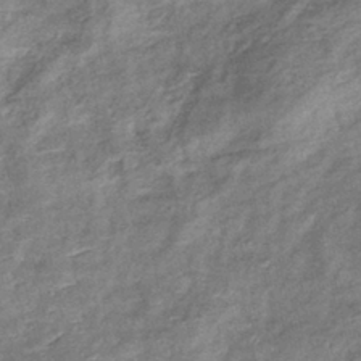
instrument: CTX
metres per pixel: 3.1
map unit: eHb
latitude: -38.7652
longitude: 76.4062
